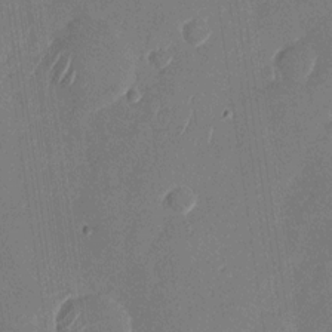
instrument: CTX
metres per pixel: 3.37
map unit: Nhu
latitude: -27.6910
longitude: -64.5168
